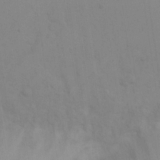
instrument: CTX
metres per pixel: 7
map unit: Nhu
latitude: 22.7435
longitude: -68.4223
